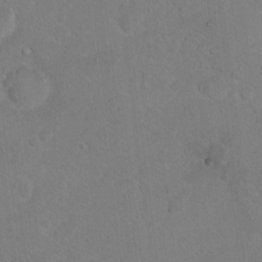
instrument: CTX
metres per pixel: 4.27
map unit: Ht
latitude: 14.4034
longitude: -37.0459
